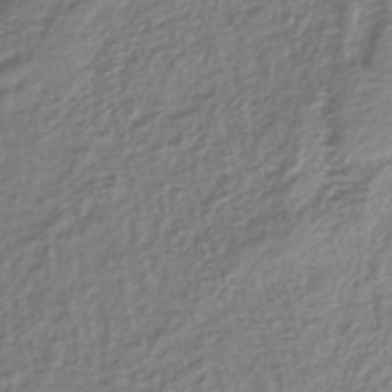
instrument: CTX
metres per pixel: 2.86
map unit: lHb
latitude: -41.8233
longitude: 75.7856
